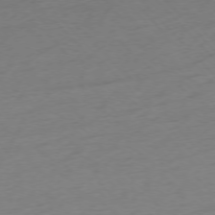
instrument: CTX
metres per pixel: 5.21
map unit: Ap
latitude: -76.4062
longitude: -63.5560
